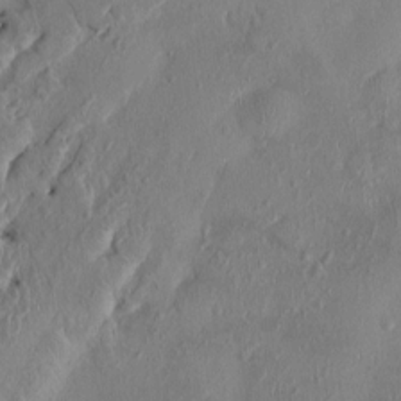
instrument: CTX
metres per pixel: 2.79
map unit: HNhu
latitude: 3.1214
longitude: -7.0836
